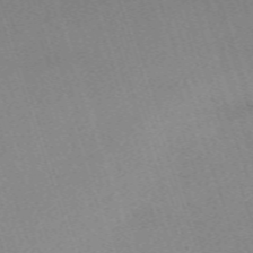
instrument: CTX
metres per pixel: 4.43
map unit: eHh
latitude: -63.2376
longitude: 50.1039
